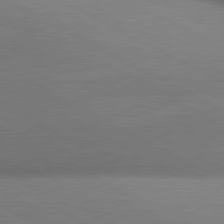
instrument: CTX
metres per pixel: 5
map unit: lApd
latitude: 81.0836
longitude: 135.7856
